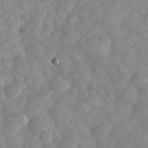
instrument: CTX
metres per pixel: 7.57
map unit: eHh
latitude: 34.8758
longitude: -69.4993
